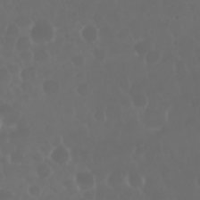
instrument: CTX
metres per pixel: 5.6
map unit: Nhu
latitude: 28.8947
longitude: -64.1011
